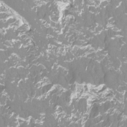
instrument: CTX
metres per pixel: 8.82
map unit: Htu
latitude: -13.0675
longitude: -46.3845
